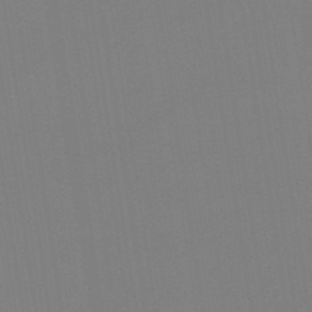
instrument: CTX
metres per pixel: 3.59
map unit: lHb
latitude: -49.1054
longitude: 67.6344
